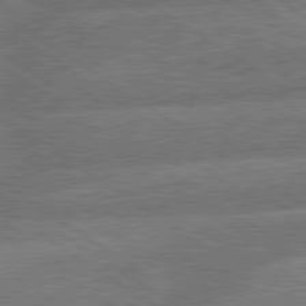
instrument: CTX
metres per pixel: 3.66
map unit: lApd
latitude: 79.9339
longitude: -161.3859
